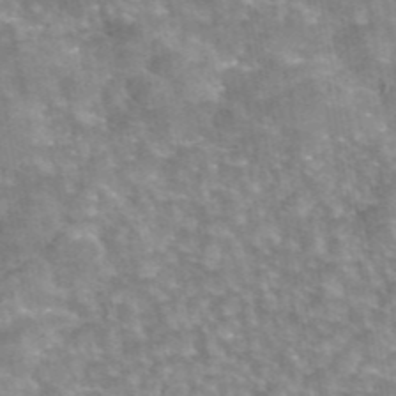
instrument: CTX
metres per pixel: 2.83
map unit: eAb
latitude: 45.0269
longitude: 105.6722
